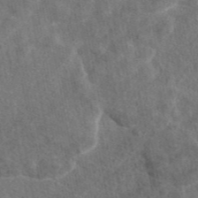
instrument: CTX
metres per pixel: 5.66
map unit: eAb
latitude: 45.4237
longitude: 113.1998
